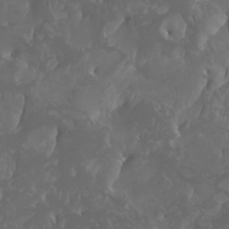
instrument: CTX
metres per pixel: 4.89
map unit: Htu
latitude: -4.9730
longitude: -75.6883
